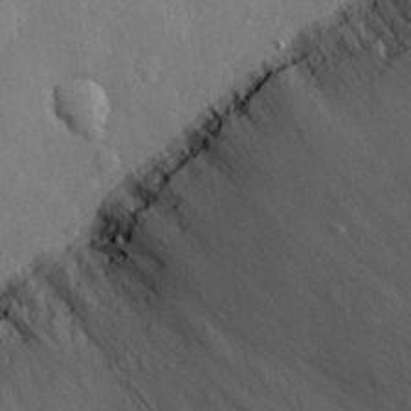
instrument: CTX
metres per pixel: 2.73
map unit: eHh
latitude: 28.2333
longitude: -78.7247
